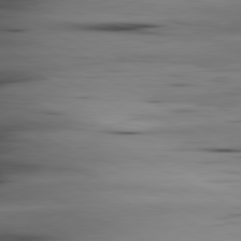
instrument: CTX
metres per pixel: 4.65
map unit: lApd
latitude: 80.8380
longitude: -123.2159
